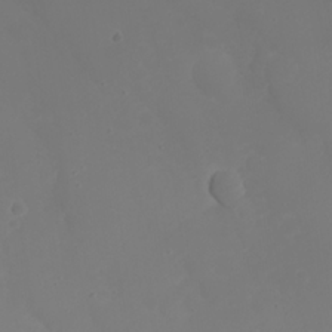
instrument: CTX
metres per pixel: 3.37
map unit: Nhu
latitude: 22.4601
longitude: -64.3467
